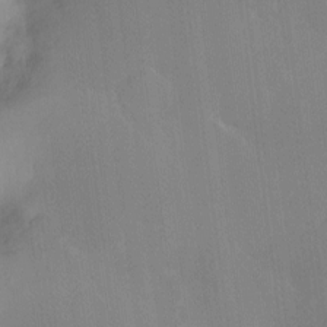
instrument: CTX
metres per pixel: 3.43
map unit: Hto
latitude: -13.2187
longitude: -40.3467
